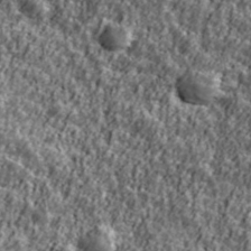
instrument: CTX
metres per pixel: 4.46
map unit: Ave
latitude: 42.1200
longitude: -112.0633
